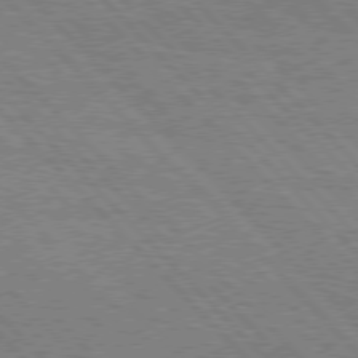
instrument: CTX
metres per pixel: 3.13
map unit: Hpe
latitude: 76.5734
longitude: -161.6694
